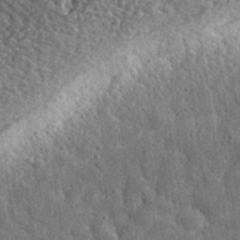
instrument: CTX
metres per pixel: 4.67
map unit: eHh
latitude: 34.4034
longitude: -79.7828
